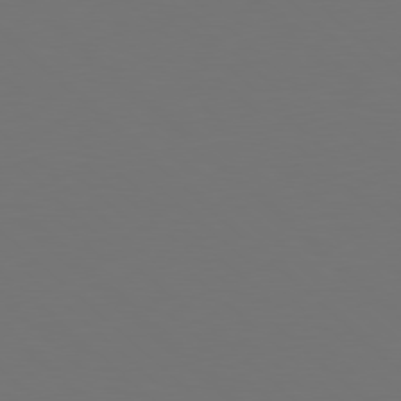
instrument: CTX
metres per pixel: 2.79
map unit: Hpe
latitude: 78.2712
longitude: -175.8961
